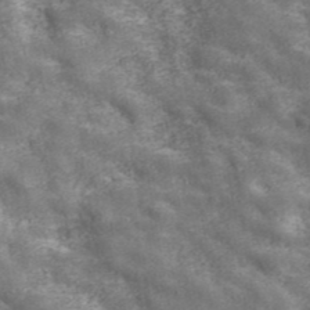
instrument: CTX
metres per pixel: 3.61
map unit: eHh
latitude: 43.2537
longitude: -91.4615
